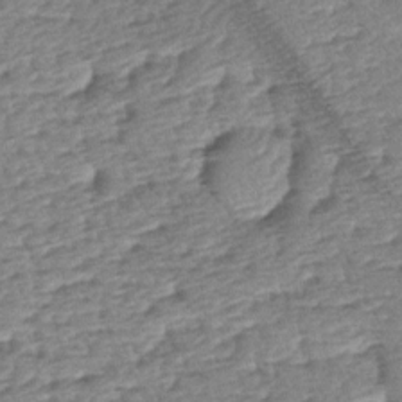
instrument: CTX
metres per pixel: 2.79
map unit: lAa
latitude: -2.4440
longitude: -127.6883
